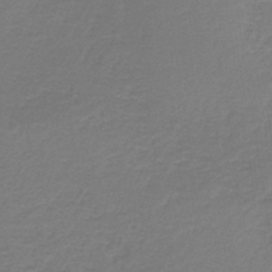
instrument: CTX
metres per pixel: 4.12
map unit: HNb
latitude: -38.0472
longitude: 55.2754
